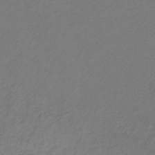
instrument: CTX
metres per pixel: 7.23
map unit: eHb
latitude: -30.5385
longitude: 70.9920
